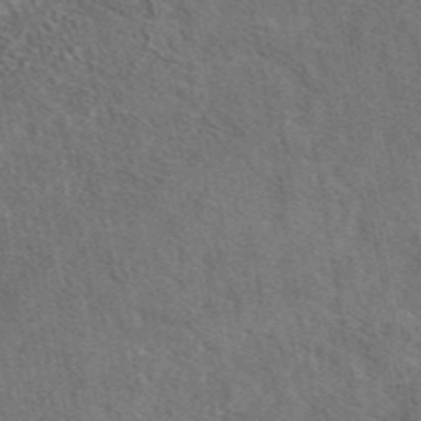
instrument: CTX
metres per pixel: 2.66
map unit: eAb
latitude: 43.4993
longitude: 110.2550
